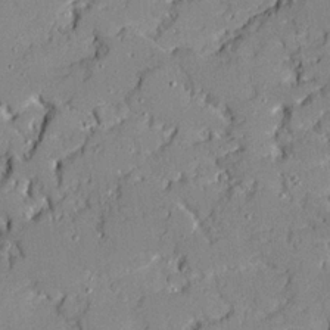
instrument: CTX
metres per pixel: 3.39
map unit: Ave
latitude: 18.9513
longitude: -128.0633
